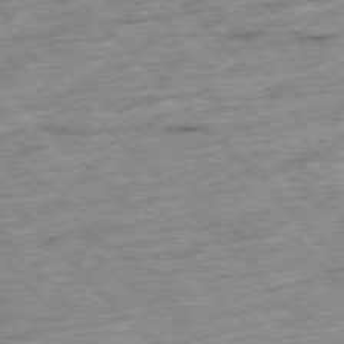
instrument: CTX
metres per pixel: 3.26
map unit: Hpe
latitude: -77.1998
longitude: -16.1389
